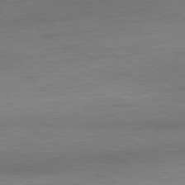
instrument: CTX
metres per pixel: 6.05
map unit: Ap
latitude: -80.2740
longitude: -82.6868
